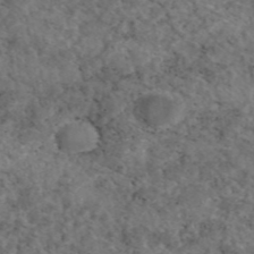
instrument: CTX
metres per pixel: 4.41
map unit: eAb
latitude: 45.4615
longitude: 114.7274
